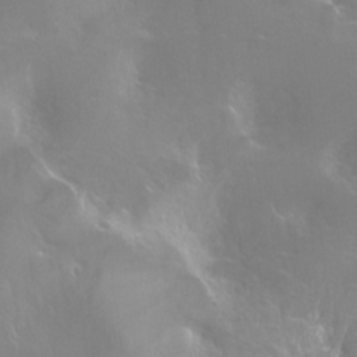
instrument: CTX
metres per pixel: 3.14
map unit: Ht
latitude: -14.2551
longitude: -42.6113
